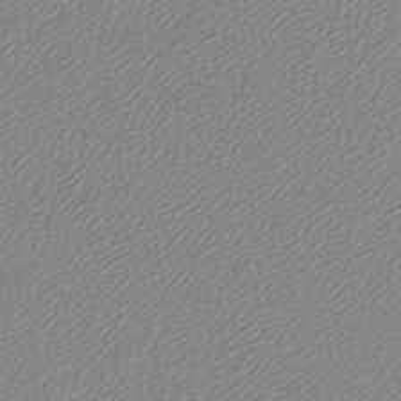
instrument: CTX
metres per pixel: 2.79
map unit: lHb
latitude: -42.9352
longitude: 72.2739
